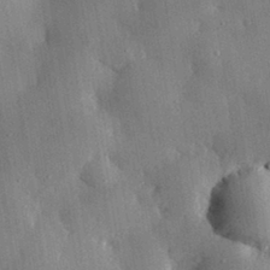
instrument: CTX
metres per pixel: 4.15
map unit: eHh
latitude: 30.1956
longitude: -79.8206
